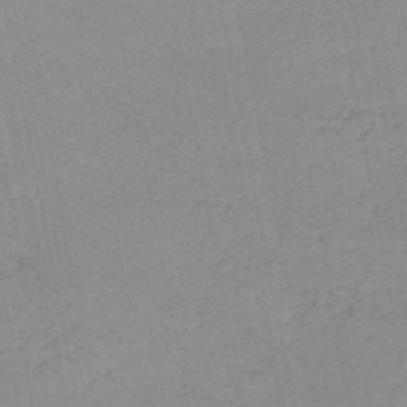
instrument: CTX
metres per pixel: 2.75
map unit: HNb
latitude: -51.2754
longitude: -53.0837
